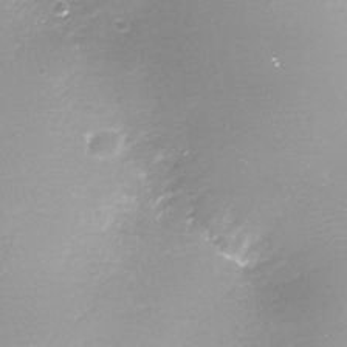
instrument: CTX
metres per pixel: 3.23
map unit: Nhe
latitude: -33.3510
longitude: -87.8394
